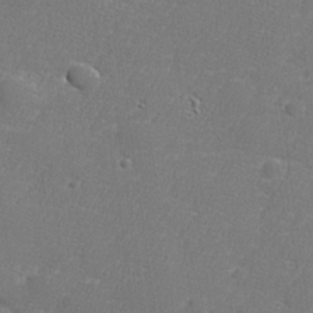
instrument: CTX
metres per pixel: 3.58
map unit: lHvf
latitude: 25.0269
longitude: 141.3887
